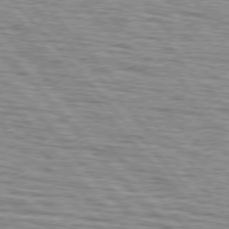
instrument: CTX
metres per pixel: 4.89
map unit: lApd
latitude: 75.9150
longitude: -82.9702
